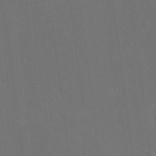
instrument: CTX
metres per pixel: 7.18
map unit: eHh
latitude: 18.6490
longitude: -67.3292
